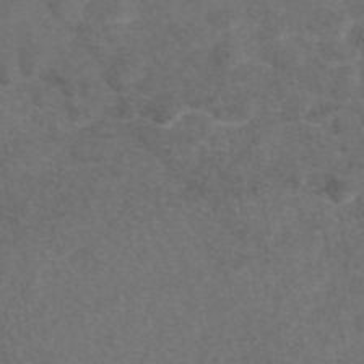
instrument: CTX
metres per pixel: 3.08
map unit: eAb
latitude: 47.6883
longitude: 109.1998
